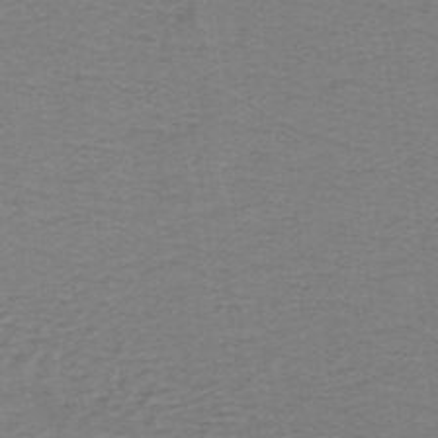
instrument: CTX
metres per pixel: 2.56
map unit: lHb
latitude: -40.9730
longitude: 54.3684
